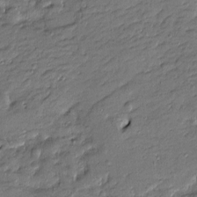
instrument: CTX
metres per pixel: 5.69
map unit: Htu
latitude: -7.5399
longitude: 177.3132
